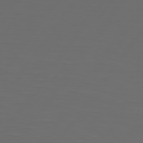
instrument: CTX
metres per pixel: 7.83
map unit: Hpe
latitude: 75.2915
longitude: -125.4426
